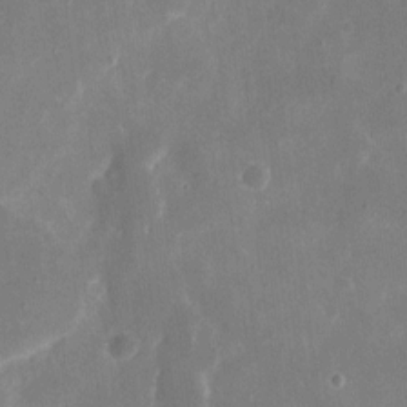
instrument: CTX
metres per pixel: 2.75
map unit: eHh
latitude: 9.3671
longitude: -69.2537
